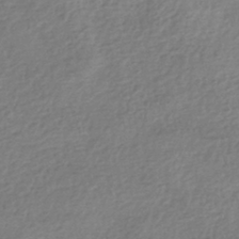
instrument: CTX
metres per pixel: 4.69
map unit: HNhu
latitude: -41.9745
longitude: 96.4818
